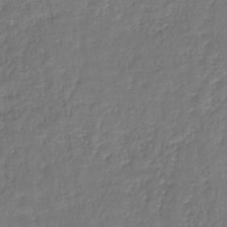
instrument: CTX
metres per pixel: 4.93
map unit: eHb
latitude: -30.8975
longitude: 72.0094
